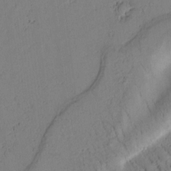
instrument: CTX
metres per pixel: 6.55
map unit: Htu
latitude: 1.1592
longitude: 174.7085
